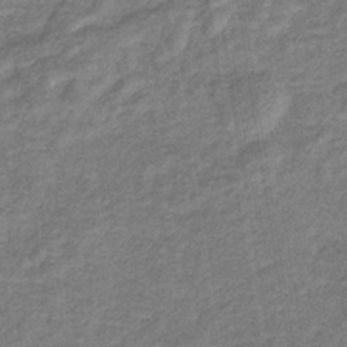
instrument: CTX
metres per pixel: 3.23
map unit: eHb
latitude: -33.8989
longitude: 74.8597
